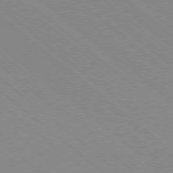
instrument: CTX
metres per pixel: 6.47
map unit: Ap
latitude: -78.5384
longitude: -65.3293
